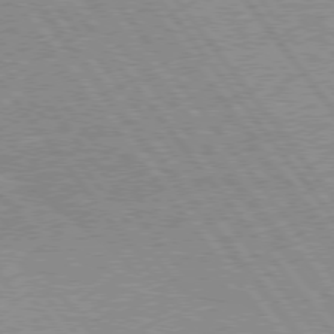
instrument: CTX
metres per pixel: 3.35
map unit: Hpe
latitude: 75.6316
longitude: -156.3845
